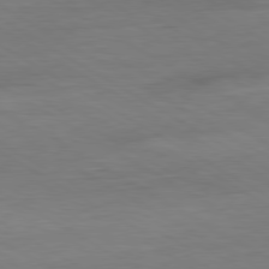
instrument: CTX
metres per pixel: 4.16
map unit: Ap
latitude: -80.9920
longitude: -79.0648
